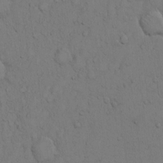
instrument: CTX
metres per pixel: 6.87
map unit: Hto
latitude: 11.7072
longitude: -57.8205
